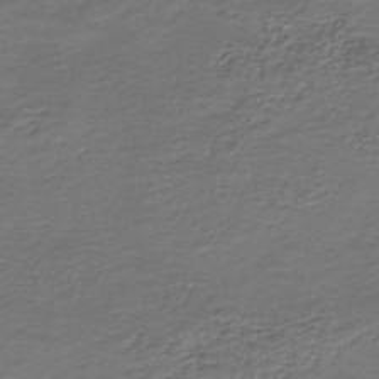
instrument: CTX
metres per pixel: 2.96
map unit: HNb
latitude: -43.3320
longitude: 50.7085
